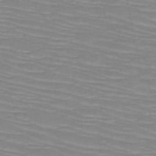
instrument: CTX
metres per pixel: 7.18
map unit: HNb
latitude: -49.8612
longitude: -51.4426
